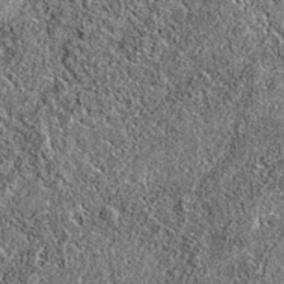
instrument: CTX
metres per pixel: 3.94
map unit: eAb
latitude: 36.7435
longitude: 106.6896
